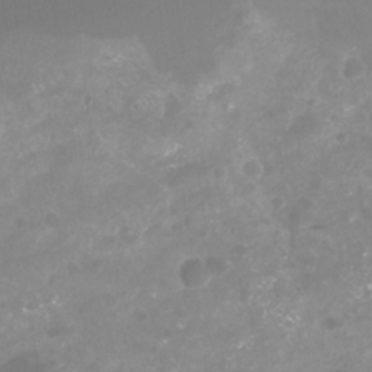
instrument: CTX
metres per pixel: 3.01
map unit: Nhu
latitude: -16.5763
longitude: -56.9324
